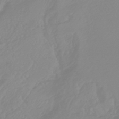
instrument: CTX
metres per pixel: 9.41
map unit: lHb
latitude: -45.0486
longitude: 79.4832
